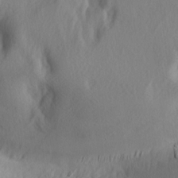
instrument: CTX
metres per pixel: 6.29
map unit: lAa
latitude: -4.8975
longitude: -123.3671
